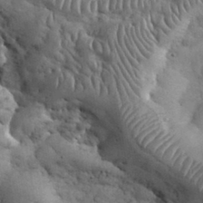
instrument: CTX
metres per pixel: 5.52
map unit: eHh
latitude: 33.6127
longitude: -67.3481
